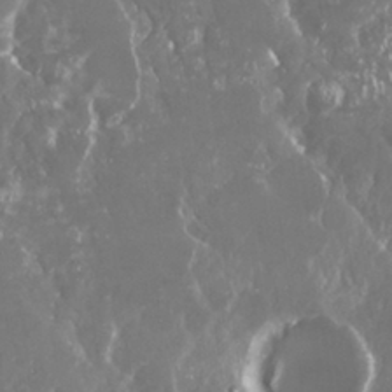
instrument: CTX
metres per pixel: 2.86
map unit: Nhu
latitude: 29.1214
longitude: -59.7072
